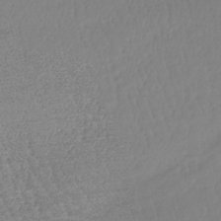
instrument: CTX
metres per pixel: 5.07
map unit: lHb
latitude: -41.1998
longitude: 67.0675
